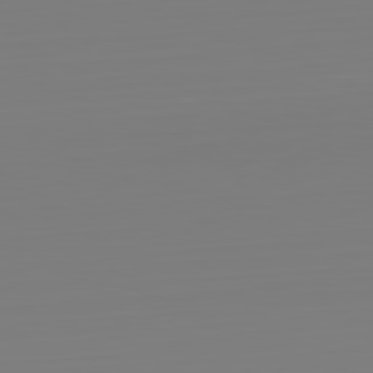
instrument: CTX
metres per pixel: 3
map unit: Hpe
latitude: -82.0283
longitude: 8.0472
